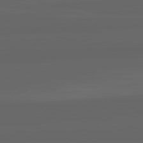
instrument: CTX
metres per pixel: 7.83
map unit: lApd
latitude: 82.3089
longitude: -169.9906
